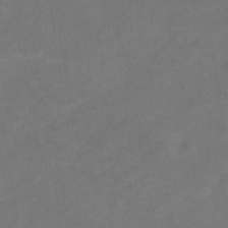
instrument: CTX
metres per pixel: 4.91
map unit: eHb
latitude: -32.8597
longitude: 72.5762
